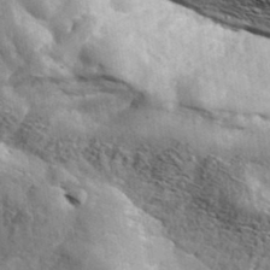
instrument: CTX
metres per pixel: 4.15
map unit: lHvf
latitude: 36.9892
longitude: -88.0633
